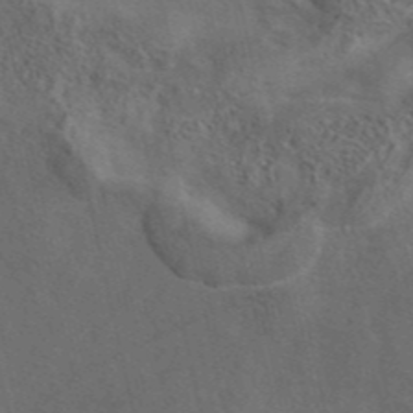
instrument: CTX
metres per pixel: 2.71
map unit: eAb
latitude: 42.5357
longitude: 108.6707
